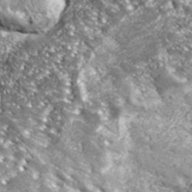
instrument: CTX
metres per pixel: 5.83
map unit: eHh
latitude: 42.8002
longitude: -90.4412
